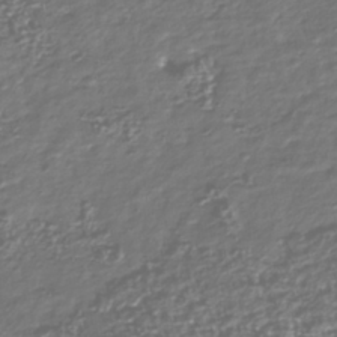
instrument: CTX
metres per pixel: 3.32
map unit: Nhu
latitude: -40.1606
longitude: -82.0444
